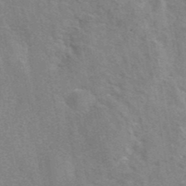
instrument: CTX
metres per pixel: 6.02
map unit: eAb
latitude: 41.3103
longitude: 106.7275
